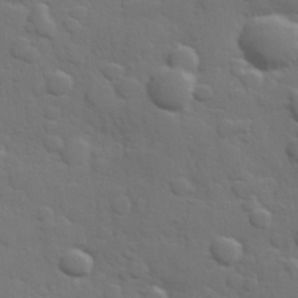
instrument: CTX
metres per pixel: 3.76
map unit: Hve
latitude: 25.0269
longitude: 148.3685
